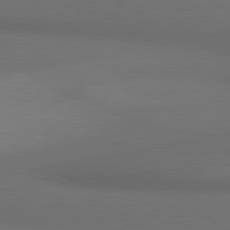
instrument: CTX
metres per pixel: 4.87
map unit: lApd
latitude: 80.9892
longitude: 160.2173
